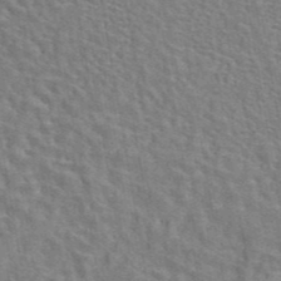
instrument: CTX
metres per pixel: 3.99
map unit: eAb
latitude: 44.5168
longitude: 110.5573
